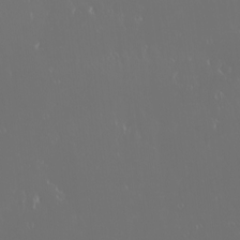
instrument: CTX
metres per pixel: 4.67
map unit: eHh
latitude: -2.7274
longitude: 20.3306
